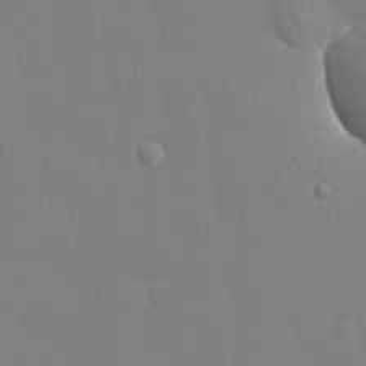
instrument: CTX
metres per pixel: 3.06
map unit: lHvf
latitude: 20.6491
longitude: 142.1983
